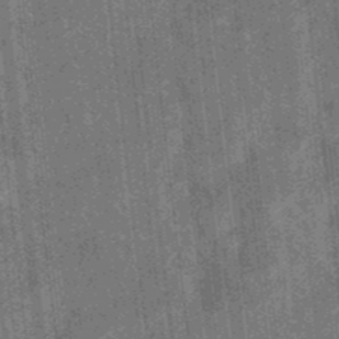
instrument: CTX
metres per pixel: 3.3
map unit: eHb
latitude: -34.8219
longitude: 78.8219
